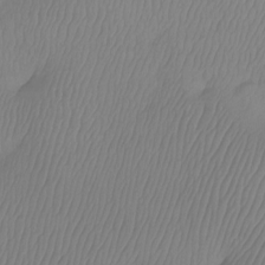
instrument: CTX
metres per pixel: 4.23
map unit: Aa
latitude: -12.4440
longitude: -68.3090
